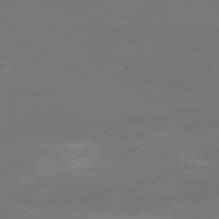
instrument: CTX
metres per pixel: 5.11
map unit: Hpe
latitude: -73.6722
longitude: 4.8030
